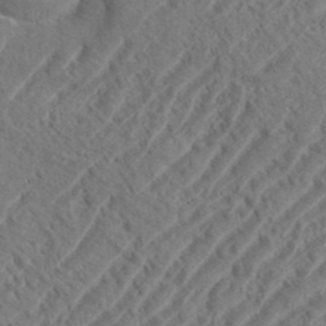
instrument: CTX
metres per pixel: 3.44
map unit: eHh
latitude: 36.7435
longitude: -137.7639
